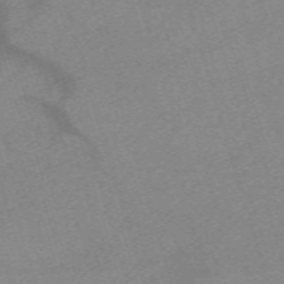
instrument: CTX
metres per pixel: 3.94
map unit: eHh
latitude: -62.1794
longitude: 54.3117
